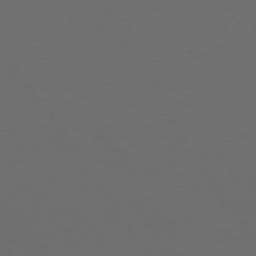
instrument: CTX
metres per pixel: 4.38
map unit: Hpe
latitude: 73.9151
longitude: -124.2144
